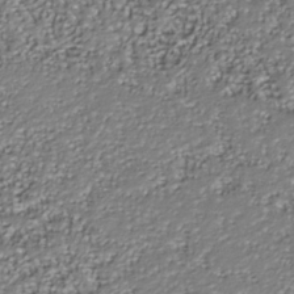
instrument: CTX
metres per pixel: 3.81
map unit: Nhu
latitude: -37.6910
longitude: -81.6694
